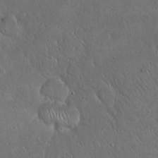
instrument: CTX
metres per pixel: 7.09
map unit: eHh
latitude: 21.7450
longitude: -58.8191
